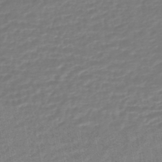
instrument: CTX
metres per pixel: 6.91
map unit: HNhu
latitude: -46.7085
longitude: 98.9353
